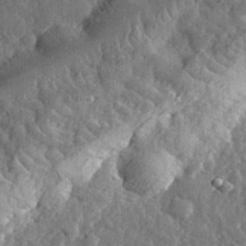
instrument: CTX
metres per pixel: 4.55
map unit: eHh
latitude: 33.7828
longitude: -80.1767
